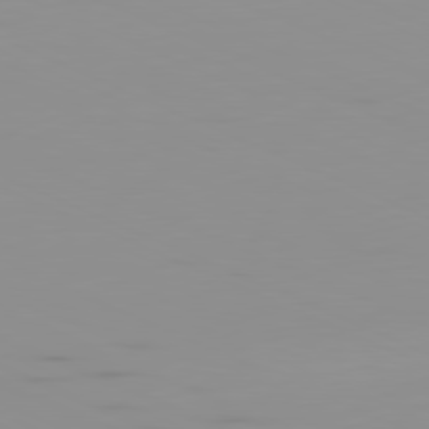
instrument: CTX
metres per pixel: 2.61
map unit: Ap
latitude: -81.4833
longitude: -61.1214
